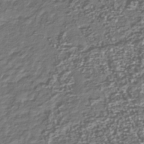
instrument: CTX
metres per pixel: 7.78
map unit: Nhu
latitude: -39.8234
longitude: -82.0822
